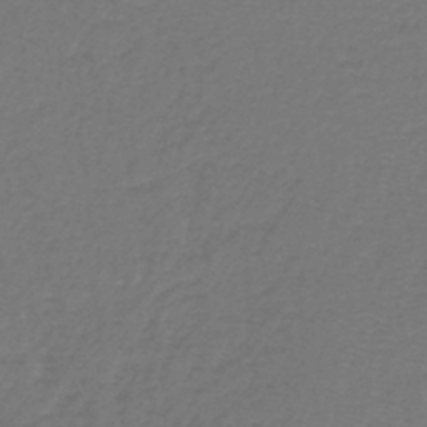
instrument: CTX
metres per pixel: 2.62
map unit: lHb
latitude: -42.5195
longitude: 62.4251
